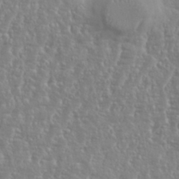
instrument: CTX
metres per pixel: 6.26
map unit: eHh
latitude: 34.7435
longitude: -134.6112
